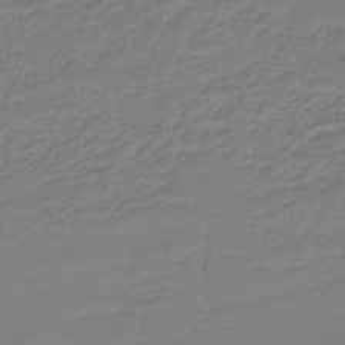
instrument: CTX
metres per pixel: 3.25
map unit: HNb
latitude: -34.2928
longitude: 61.2754
